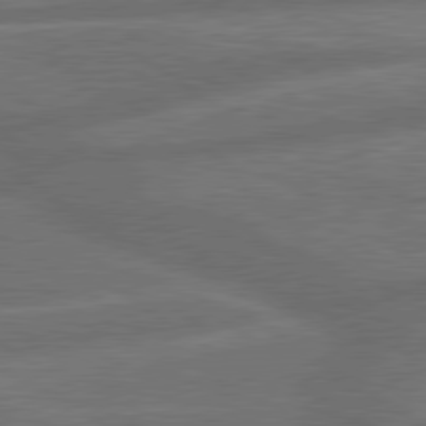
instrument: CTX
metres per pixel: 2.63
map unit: lApd
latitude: 79.9717
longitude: -164.8758
